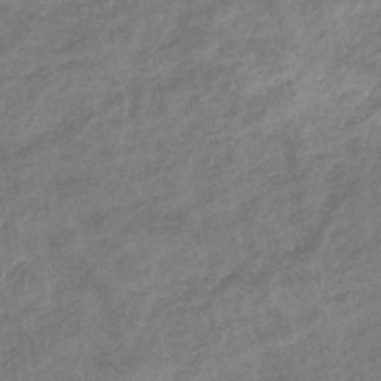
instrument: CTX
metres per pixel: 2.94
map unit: eHb
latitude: -35.4643
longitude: 78.2361
